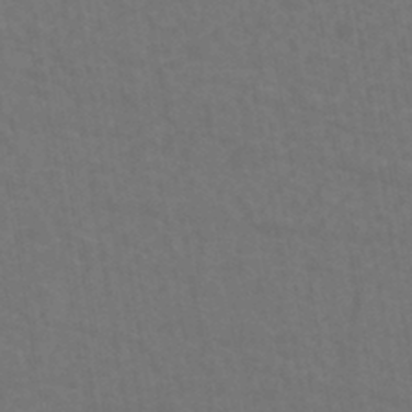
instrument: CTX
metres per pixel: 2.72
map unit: eHh
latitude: -42.5762
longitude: -32.1578
